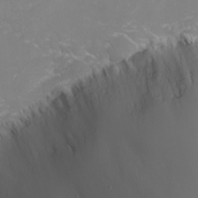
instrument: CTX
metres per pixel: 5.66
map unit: Nhu
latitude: -4.7463
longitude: -74.6679
